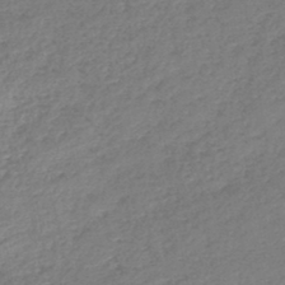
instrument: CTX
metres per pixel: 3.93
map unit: lHb
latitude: -44.6330
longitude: 71.8045
